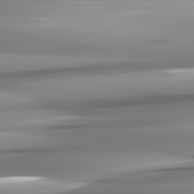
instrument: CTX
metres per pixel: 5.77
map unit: lApd
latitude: 81.7072
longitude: -142.4412
